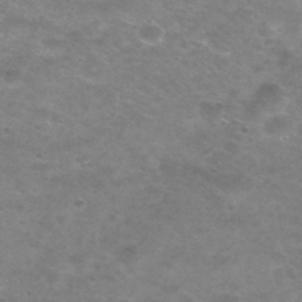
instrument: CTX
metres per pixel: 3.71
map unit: Nhu
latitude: 29.3859
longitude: -47.8017
